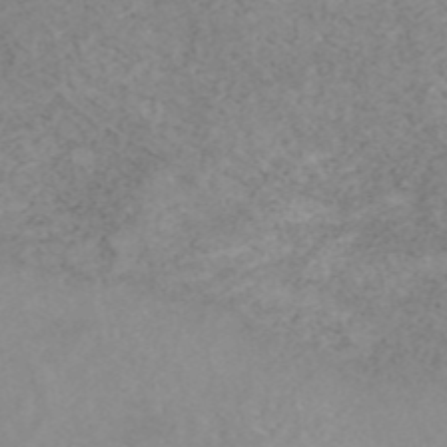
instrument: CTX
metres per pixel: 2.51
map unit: eAb
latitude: 44.6679
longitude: 126.7274
